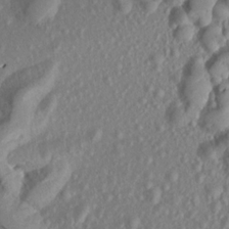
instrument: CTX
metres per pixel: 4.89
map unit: Aa
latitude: 18.4223
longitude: -144.7246
